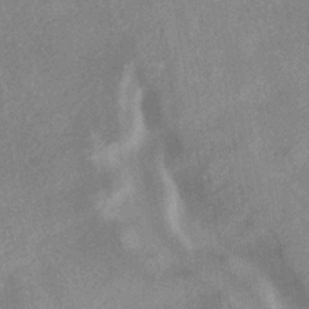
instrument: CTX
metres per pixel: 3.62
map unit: HNhu
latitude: -40.2928
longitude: 98.1417
